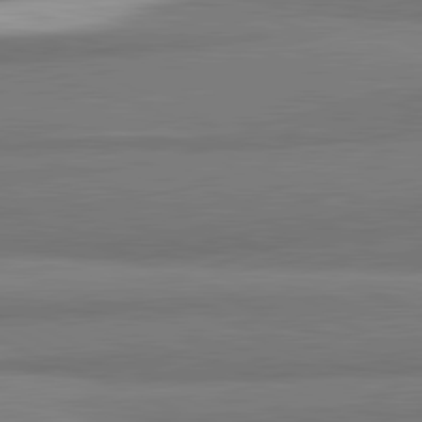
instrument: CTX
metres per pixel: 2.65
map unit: lApd
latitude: 82.0255
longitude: 174.0472
